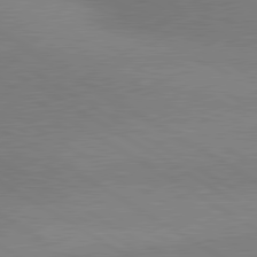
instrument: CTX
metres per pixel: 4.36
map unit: lApd
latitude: 80.4601
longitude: 126.6329
